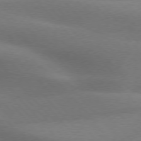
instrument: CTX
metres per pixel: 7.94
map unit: lApd
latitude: 76.2333
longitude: -59.5938
